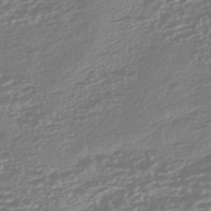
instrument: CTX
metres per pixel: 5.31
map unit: HNhu
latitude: -44.8597
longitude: 100.7274
